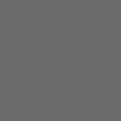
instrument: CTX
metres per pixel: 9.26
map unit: Ap
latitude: -77.7856
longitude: -75.5560
